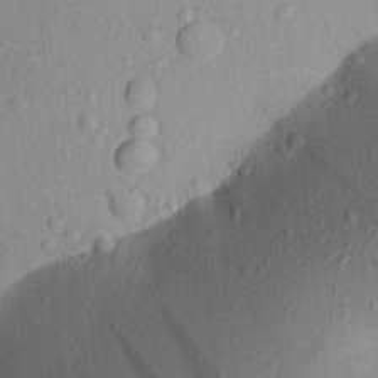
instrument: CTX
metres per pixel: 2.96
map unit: Aa
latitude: 22.5168
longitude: -147.6505
